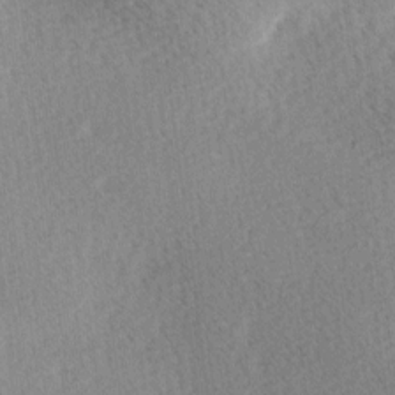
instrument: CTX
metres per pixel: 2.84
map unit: Ave
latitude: 10.7246
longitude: -107.1592
